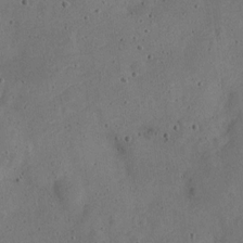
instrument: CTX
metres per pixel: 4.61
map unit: Nve
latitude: -25.2187
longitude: 107.4644
